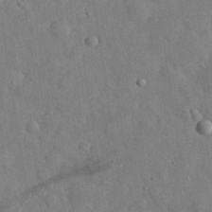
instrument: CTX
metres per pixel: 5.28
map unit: eHh
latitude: 31.0270
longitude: -71.1781
